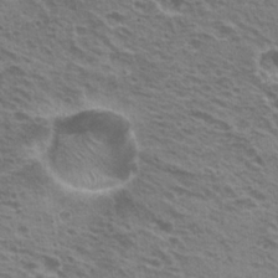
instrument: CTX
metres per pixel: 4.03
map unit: Hto
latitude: 21.5182
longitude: -31.8206
